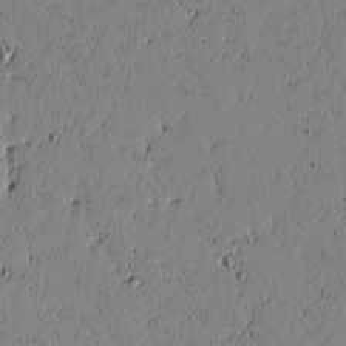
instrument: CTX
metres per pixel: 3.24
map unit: lAvf
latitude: -1.6911
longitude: -106.1011
